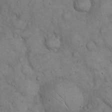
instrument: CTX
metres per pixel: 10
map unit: eHh
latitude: 20.1011
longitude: -60.3656
